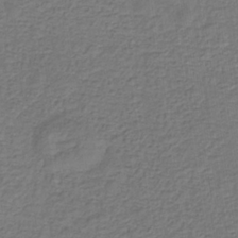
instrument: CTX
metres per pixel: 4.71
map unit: eHb
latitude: -32.5952
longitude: 73.0864
